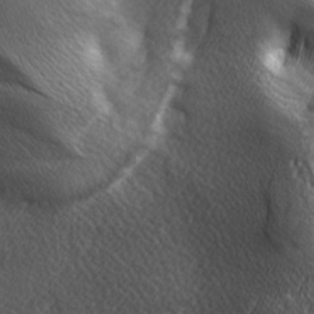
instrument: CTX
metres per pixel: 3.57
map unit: lAa
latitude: -6.1228
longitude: -121.8206
